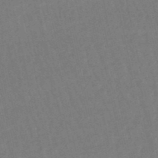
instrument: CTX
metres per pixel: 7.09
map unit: eHb
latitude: -49.6722
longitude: 73.0675
